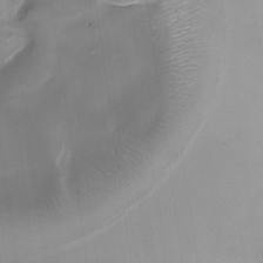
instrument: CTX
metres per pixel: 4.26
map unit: Nhu
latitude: -29.0864
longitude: -74.1956
